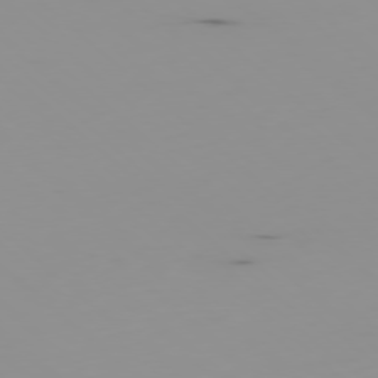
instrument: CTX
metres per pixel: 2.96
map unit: Hpe
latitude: -78.2172
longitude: 15.5399
